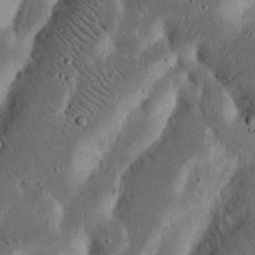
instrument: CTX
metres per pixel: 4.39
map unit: Nhu
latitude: 18.2522
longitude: -74.8758
